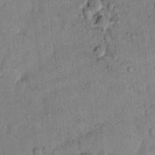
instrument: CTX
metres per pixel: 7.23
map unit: Hto
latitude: 12.5168
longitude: -58.8569
